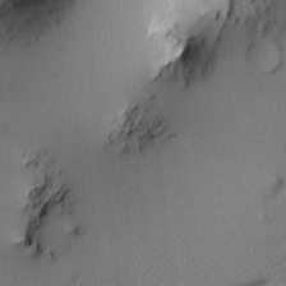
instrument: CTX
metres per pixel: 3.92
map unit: Hve
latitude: 12.7058
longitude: -90.4034
